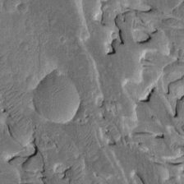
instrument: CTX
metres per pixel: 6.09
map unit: Htu
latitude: -1.3132
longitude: 149.1431
